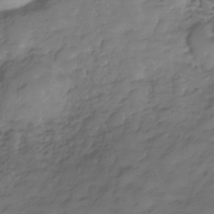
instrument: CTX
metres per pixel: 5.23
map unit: Hve
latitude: -29.2754
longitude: 90.7275
